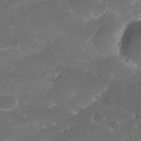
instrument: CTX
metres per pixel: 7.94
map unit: Nhe
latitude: -35.0108
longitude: -145.4237
